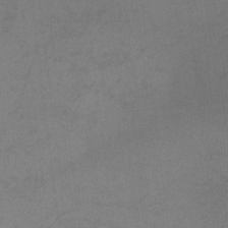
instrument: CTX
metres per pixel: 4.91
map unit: eHh
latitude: -1.8423
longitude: -79.4427
